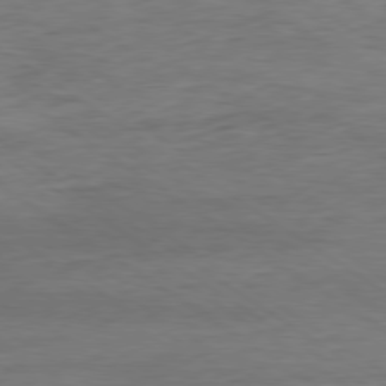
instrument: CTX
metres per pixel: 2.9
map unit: Hpe
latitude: -79.6155
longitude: 9.9745
